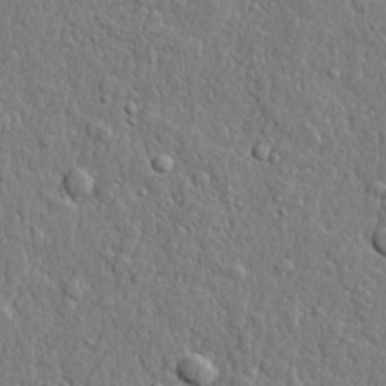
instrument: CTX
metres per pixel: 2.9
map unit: lHvf
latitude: 21.9339
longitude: 143.5399
